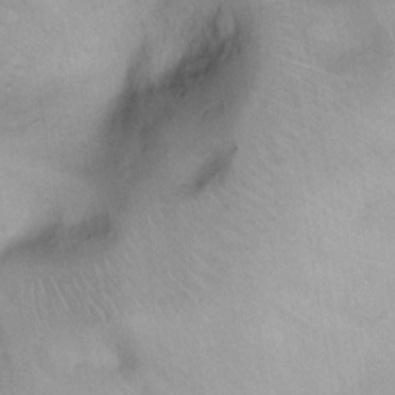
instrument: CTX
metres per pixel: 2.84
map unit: Nhu
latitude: 4.7624
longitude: -24.3656
